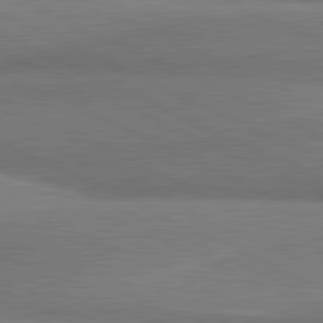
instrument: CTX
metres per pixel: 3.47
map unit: lApd
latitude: 81.2915
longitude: 164.4251
